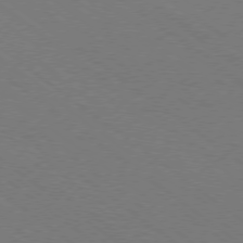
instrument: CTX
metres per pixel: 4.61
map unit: Ap
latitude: -78.8408
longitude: -64.1767
